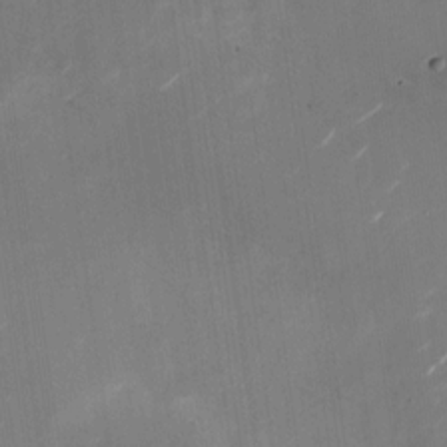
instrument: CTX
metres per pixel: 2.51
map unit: Nhu
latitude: -27.7099
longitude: -74.6302
